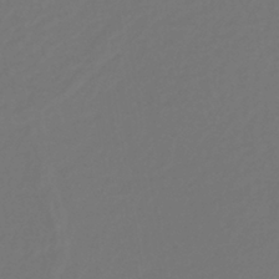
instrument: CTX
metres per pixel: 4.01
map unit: lHb
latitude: -38.6330
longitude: 62.7274
